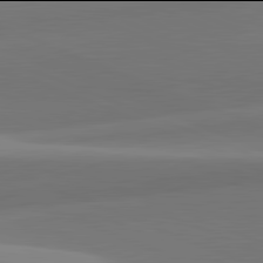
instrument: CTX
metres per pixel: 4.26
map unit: lApd
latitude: 81.9906
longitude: 142.4062
